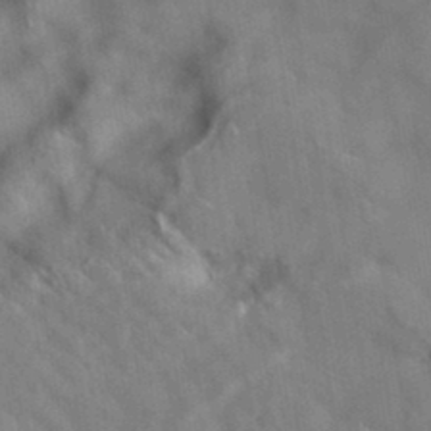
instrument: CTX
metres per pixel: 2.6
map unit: eAb
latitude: 34.7246
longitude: 111.3131
